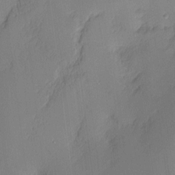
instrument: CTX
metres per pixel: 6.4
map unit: Nhu
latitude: 2.3467
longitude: -75.7828
